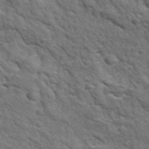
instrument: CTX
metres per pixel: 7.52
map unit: Ave
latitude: 17.5749
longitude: -132.5546
